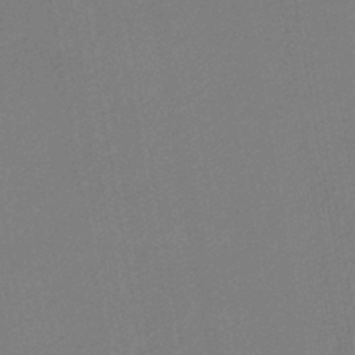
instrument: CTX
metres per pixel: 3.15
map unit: lHb
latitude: -42.6329
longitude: 68.2550
